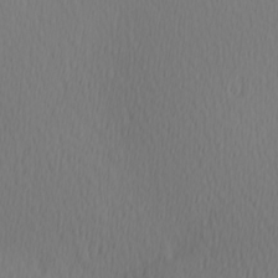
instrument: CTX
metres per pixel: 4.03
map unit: Hve
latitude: 12.7624
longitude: -91.1592
